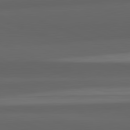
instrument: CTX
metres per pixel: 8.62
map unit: lApd
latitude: 82.3089
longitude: -171.2159
